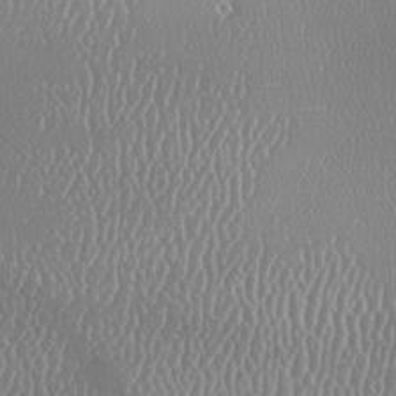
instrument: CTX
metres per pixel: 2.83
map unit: lAa
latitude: -8.5574
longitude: -128.4412
